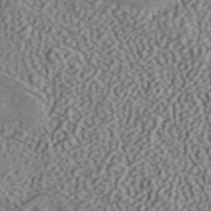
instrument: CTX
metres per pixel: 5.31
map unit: ANa
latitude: 41.6127
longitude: 50.5195
